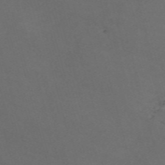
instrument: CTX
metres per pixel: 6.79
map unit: Nve
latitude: -58.2739
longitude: 59.3887
